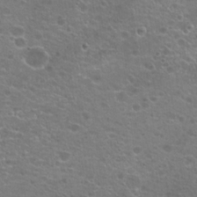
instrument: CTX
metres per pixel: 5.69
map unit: Hto
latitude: 19.0080
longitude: -41.8961
